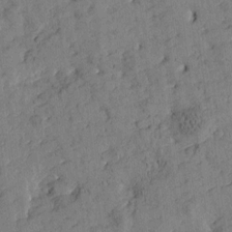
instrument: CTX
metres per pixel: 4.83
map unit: Htu
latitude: -2.5951
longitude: 174.9730
